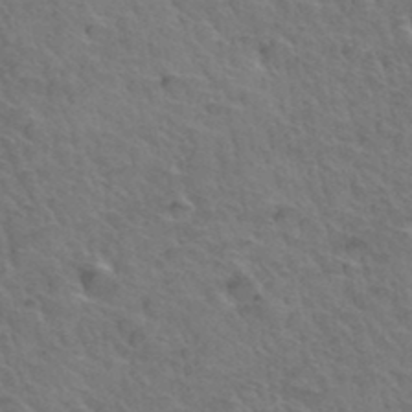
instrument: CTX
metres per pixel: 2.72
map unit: Hto
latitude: 35.1970
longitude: -47.2726
